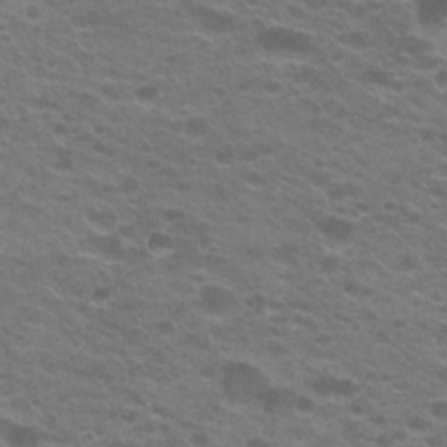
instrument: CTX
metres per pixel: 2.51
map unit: Hto
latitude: 21.5182
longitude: -37.2348
